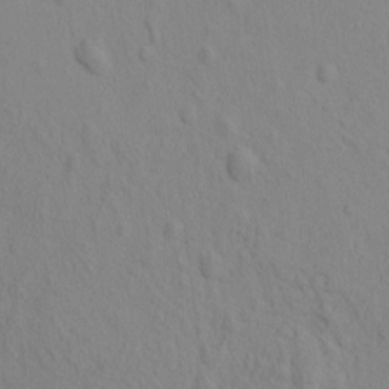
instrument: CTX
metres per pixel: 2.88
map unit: eHh
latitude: -1.5022
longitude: 18.7463
